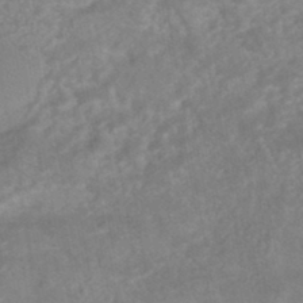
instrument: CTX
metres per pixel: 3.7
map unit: HNhu
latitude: -45.6722
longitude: 92.1417
